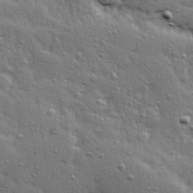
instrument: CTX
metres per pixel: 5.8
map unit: Ave
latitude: 16.0255
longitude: -104.8002
